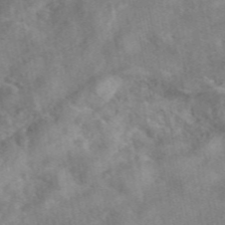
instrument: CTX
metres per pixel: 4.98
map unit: eAb
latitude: 46.4412
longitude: 127.5399
